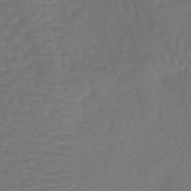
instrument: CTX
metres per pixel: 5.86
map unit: lHb
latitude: -43.7666
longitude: 77.4832
